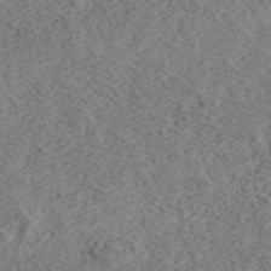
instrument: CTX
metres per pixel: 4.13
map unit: ANa
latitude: 41.2536
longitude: 33.9367
